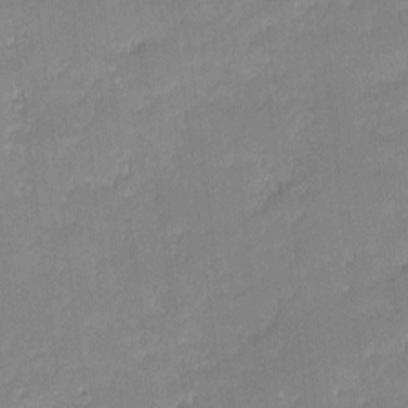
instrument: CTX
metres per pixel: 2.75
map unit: eHh
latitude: -1.2187
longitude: -83.2725
